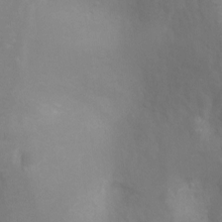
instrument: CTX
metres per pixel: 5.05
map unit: Ht
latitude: -4.8786
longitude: -25.2159
